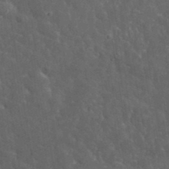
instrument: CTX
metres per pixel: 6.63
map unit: lHvf
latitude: 37.7828
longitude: -90.9325
